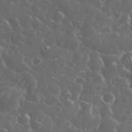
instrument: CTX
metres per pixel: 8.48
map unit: eHh
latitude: 34.1011
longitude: -61.3104
